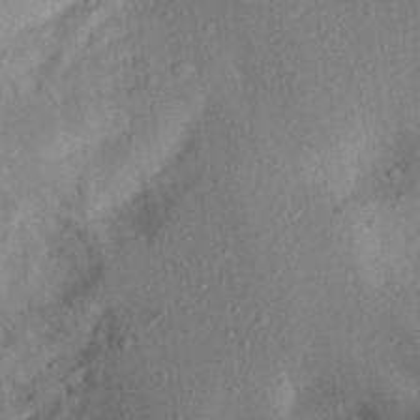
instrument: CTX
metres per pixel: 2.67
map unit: Aa
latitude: 26.9514
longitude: -146.6680
